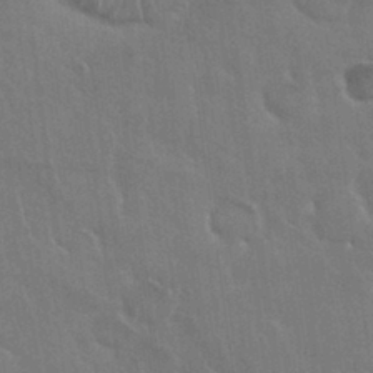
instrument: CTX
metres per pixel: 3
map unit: Nhu
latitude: 28.1389
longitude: -62.6869
